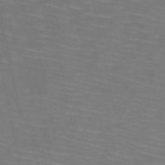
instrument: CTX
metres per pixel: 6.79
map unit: HNb
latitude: -50.1984
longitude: -51.8961
